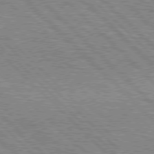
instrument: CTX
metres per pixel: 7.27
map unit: lApd
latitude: 76.8569
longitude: -73.9339
